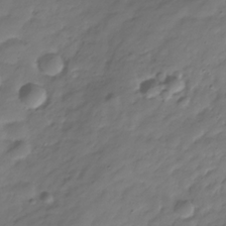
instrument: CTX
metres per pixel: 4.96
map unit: Hve
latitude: -31.2565
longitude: 91.0676
